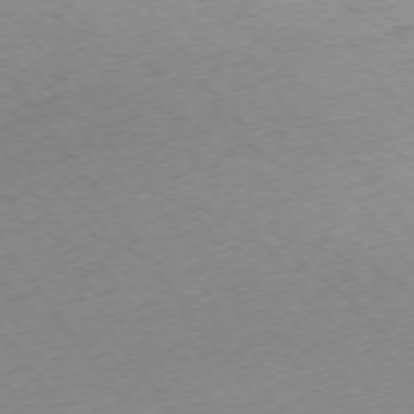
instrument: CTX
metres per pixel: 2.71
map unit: Ap
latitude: -74.6141
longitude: -67.6316
